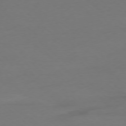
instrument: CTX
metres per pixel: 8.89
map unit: Ap
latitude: -78.0661
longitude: -69.9528
